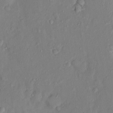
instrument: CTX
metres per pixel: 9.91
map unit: Nhu
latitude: 2.3278
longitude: -14.2901
